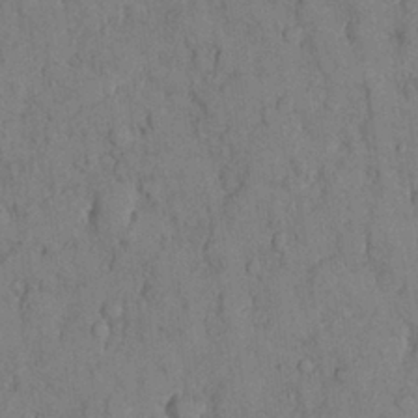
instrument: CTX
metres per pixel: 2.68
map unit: Nhu
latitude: 28.5546
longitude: -71.7261
